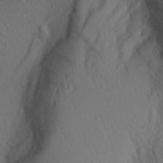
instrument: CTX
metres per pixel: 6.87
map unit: Aa
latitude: 26.8758
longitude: -146.8569
